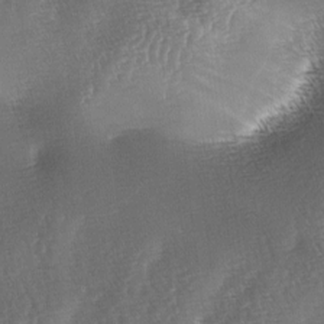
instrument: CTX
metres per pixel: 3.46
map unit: lAa
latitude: -4.8597
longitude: -128.8569
